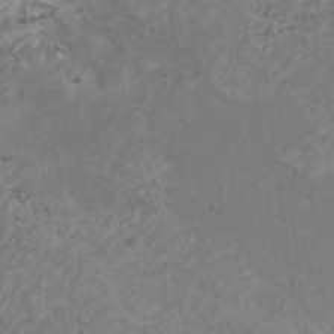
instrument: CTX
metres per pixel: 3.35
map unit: HNhu
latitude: -1.2376
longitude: 2.5573
